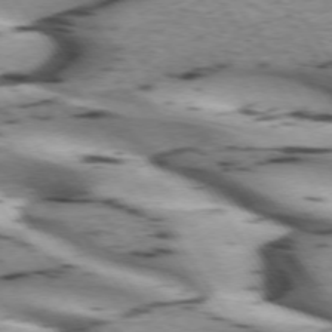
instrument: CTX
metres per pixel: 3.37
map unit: lApd
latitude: 72.5168
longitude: -53.5371
